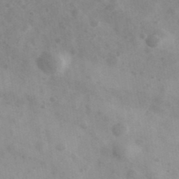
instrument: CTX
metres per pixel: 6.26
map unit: Ave
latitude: 38.9514
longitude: -107.2915
